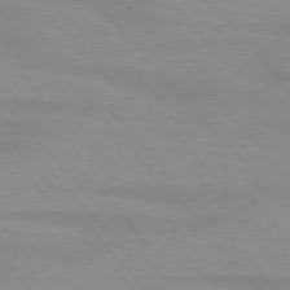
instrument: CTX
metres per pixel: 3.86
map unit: lApd
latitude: 76.4034
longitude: -84.2145
